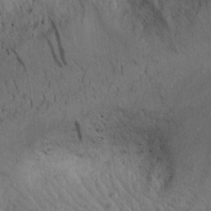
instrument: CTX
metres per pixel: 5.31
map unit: Aa
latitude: 28.8191
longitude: -145.0458
